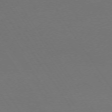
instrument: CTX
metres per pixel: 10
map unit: Ap
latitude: -73.8233
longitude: -72.0255
